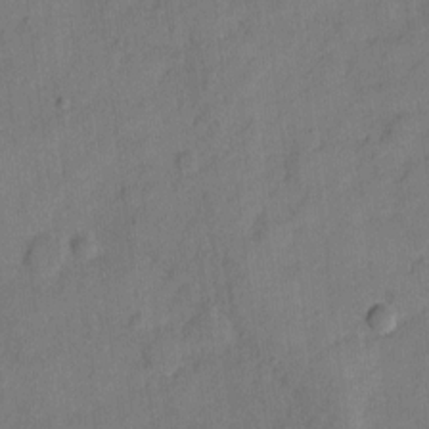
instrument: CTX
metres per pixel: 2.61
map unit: Hto
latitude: 5.1403
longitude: -61.0647
